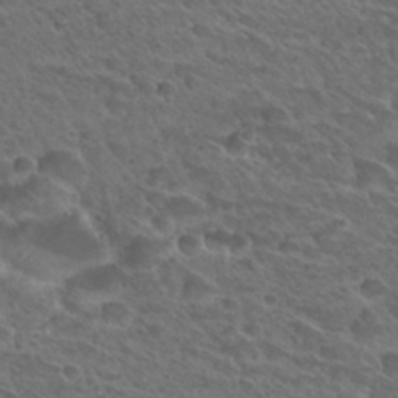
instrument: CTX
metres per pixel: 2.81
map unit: Hto
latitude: 29.1592
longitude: -39.0269
